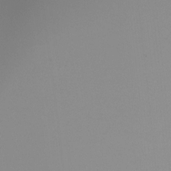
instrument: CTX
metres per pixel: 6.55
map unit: Ht
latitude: -15.6155
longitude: -49.0458
